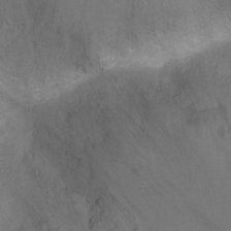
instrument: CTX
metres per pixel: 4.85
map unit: Ht
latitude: -5.4454
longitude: -28.2144
